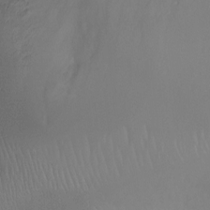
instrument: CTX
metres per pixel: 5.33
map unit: Ht
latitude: -6.4062
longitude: -26.1011
